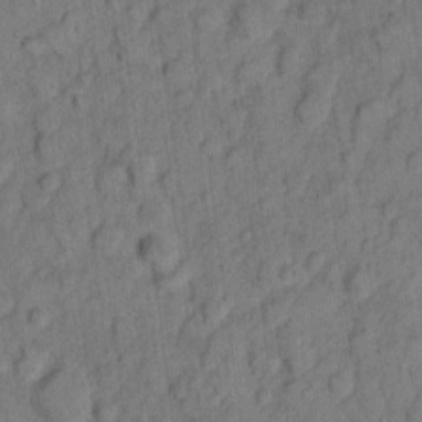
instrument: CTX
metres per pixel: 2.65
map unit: eHh
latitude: 8.7246
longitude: -63.7261
